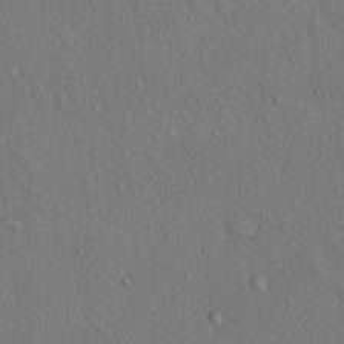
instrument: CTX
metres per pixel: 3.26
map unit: Hto
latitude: 14.6491
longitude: -58.1578
